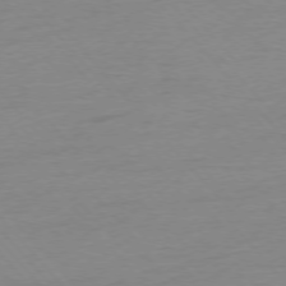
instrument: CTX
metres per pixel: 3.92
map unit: Ap
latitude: -76.3873
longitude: -93.4993
